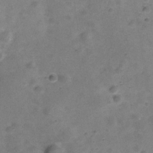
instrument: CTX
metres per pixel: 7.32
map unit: Hve
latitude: -28.9920
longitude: 92.5385
